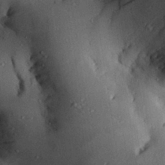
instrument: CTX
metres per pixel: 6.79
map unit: Aa
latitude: 29.4048
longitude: -132.1956
